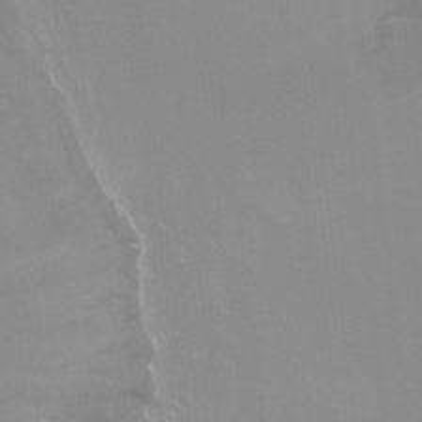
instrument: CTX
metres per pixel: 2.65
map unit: Ht
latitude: -9.5777
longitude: -38.4223
